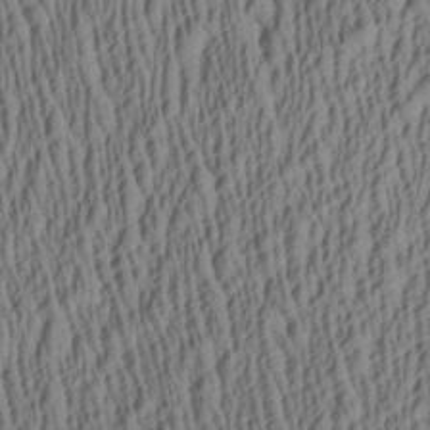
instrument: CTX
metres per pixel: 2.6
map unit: Aa
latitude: 28.6490
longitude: -137.5560
